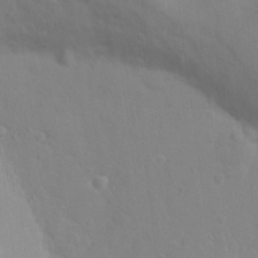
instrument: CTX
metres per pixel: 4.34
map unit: Nhu
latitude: 13.1403
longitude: -28.0633
